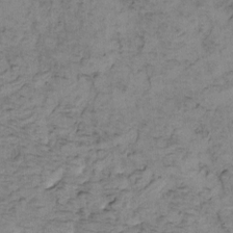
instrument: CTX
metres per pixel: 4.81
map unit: eHh
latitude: -0.6141
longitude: 16.8219
